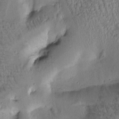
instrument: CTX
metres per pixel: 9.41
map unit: Htu
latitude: -0.9920
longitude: 170.7841
